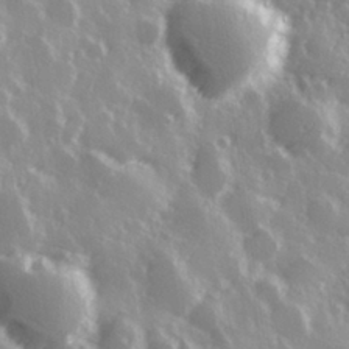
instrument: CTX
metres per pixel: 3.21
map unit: Hve
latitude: 28.8380
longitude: 147.0108
